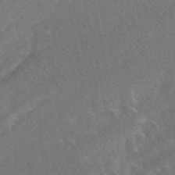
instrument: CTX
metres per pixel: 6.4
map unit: eAb
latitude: 48.5168
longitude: 118.2173
